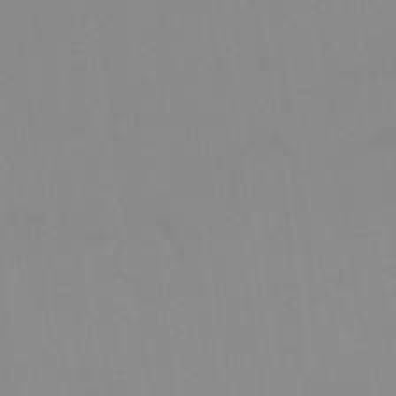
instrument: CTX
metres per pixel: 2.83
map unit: Nhu
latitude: 22.5924
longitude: -63.0837
